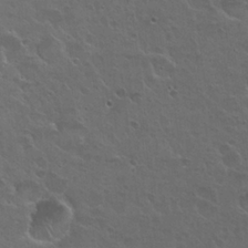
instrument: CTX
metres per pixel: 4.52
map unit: Hto
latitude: 23.8961
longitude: -50.5734
